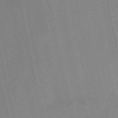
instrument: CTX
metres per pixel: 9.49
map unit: HNb
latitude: -52.3684
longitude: -45.8205
